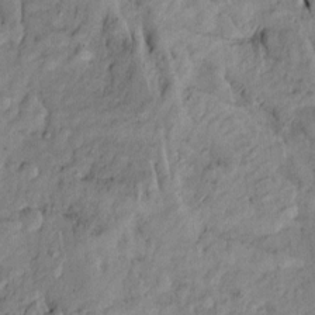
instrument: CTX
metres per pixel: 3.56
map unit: Htu
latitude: -9.6722
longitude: 177.0486
